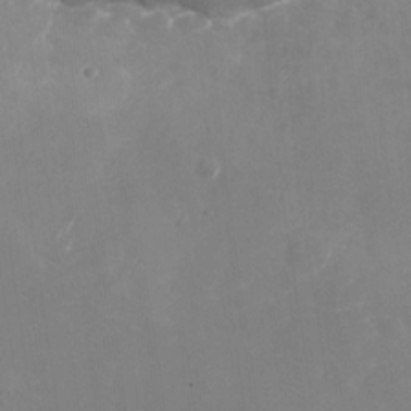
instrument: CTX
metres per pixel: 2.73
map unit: Nhu
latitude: -28.3873
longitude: -75.5938
